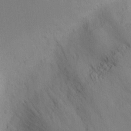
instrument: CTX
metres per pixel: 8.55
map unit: Nhu
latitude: -4.5762
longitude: -80.4601
